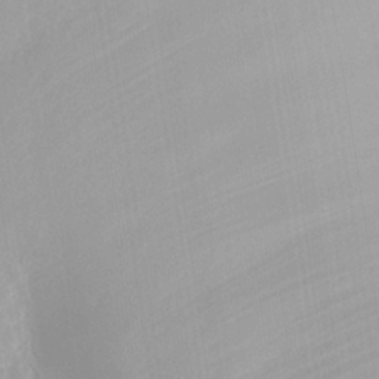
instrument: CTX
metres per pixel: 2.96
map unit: Nhu
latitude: -24.0661
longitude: -72.9892
